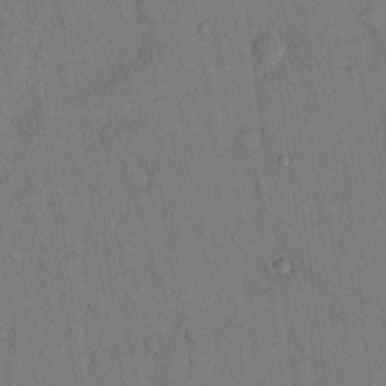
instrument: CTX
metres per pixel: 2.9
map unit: Hto
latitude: 14.5357
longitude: -60.1766
